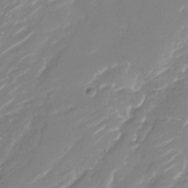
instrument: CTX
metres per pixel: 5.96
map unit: Nhu
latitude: -29.9556
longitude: -71.8205
